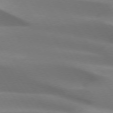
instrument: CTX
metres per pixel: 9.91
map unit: lApd
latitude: 73.3293
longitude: -50.4034
